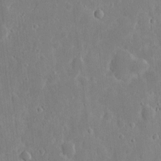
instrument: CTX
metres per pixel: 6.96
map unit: eHh
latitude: 7.6883
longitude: -70.8758
